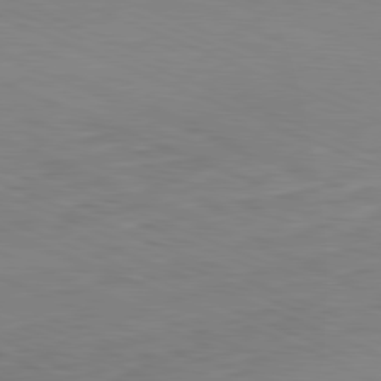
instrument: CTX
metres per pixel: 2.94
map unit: Ap
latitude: -82.1228
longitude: -68.8569
